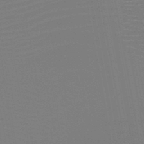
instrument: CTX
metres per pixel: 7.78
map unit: HNb
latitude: -46.8219
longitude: -42.8191
